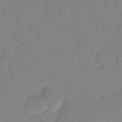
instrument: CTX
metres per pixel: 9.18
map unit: eHh
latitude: 7.2726
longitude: -65.5371
